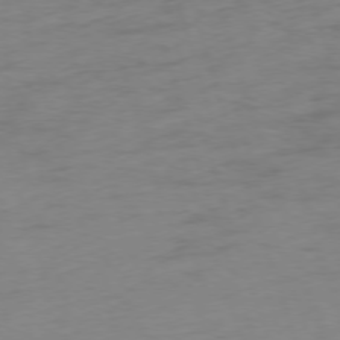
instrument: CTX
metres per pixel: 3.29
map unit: Ap
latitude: -75.1432
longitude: -73.7639
